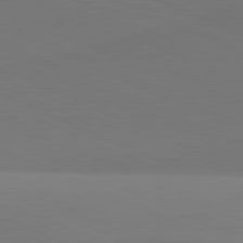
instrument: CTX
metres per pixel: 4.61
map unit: lApd
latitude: 81.8394
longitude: 144.6141
